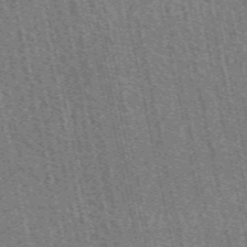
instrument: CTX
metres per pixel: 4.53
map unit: eAb
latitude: 51.7449
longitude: 114.4629
